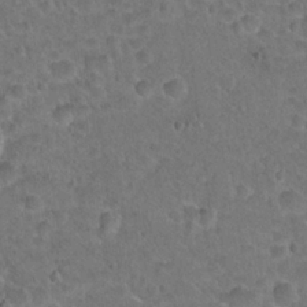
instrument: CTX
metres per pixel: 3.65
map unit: Hto
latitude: 21.6127
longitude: -48.3467
